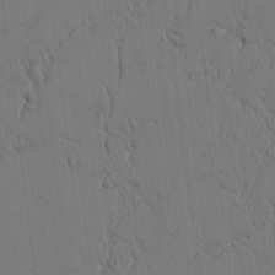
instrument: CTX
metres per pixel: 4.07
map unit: lAvf
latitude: 5.5938
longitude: 159.8611
